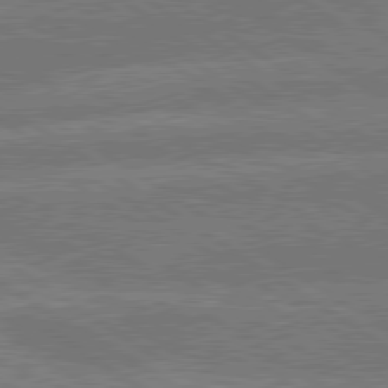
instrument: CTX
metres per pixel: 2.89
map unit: lApd
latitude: 79.8206
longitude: -161.7260
